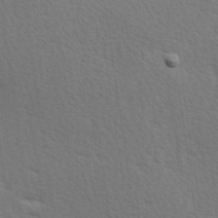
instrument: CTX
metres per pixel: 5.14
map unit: Hve
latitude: 26.9325
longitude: -94.0822
